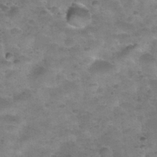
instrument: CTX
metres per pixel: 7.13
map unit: Nhu
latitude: 31.5560
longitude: -52.5357
